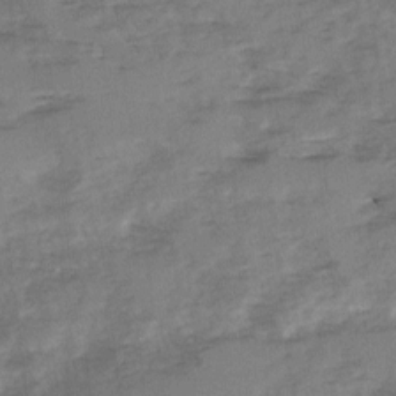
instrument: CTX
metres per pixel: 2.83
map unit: Ave
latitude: 0.9136
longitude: -110.4412
